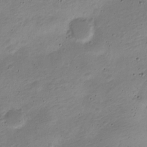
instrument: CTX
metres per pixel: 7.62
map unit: Nve
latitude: -22.5574
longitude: 105.6910
